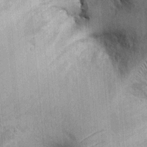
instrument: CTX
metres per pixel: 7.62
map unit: Ht
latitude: -2.3306
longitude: -13.8773
